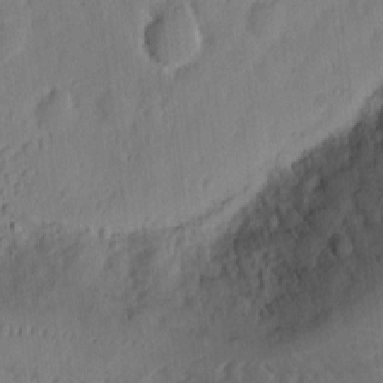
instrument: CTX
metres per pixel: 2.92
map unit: Ht
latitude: 10.2145
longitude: -74.4034
